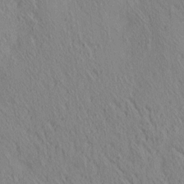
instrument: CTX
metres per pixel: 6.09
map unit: lAa
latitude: 4.4979
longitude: -117.2348
